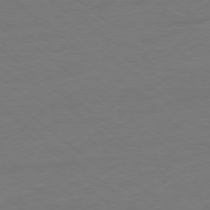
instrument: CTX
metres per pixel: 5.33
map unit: Ap
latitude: -78.1983
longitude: -96.3089
